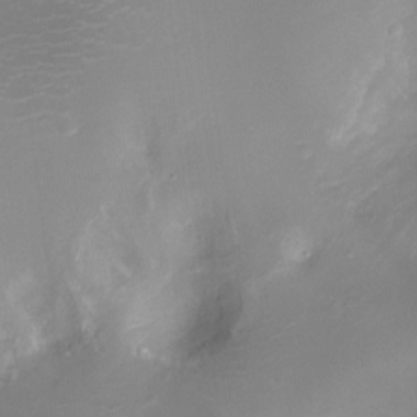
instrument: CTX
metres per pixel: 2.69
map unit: Ht
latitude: -8.1228
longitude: -28.0255
